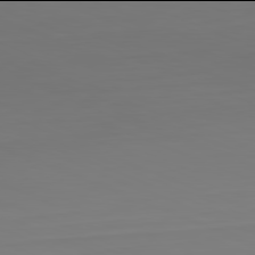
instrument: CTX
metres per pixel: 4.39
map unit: Hpe
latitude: -82.0094
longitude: 7.4265
